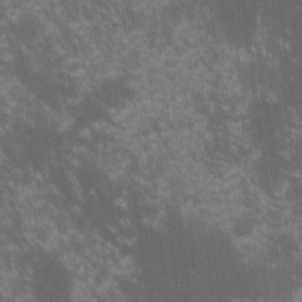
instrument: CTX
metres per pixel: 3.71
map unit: lHvf
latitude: -14.5952
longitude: -102.8947
